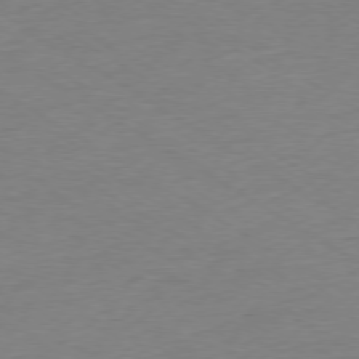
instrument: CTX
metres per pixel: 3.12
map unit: Ap
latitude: -78.3117
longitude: -57.9717
